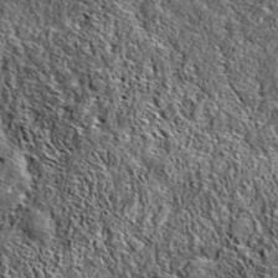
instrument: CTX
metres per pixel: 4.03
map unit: eAb
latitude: 37.9339
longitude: 109.6155
